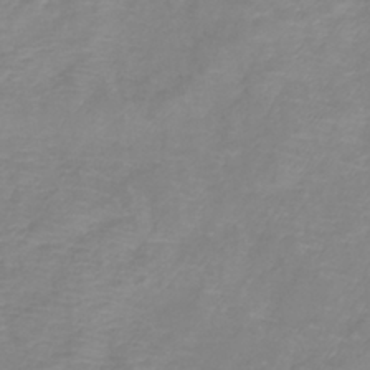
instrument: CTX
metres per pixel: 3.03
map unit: lHb
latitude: -40.4818
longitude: 76.5574
